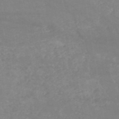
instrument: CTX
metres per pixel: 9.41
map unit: HNb
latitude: -54.0472
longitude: -34.7813
